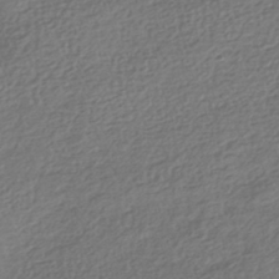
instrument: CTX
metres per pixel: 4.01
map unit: HNhu
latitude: -42.2361
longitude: 99.1809
